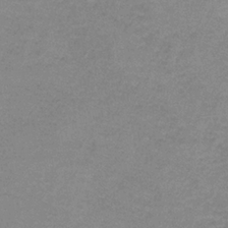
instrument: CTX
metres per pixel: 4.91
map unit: HNb
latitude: -36.0094
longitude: 53.8233
